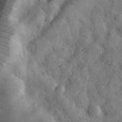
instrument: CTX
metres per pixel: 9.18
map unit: eHh
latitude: 33.2348
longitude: -68.6680
